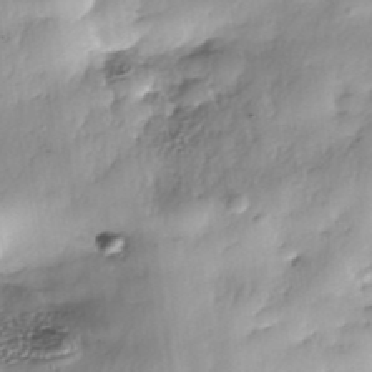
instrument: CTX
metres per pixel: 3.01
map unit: Nhe
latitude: -38.1795
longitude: -148.2711
